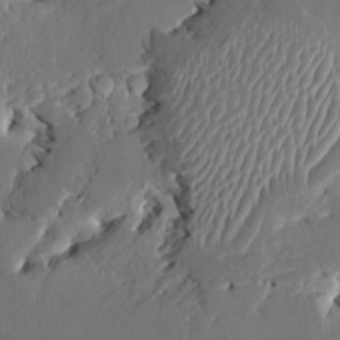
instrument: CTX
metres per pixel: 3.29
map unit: HNhu
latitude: 5.1214
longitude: -4.9514
